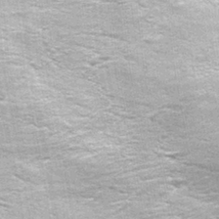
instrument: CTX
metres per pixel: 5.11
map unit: Nhu
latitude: 1.6882
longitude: -16.9513
